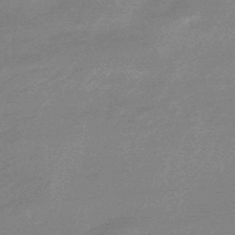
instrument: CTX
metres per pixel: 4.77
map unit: lHb
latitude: -48.2173
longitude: 81.6344
